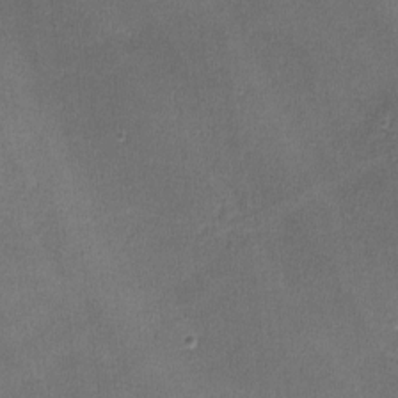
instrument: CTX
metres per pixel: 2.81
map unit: lHvf
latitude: -11.5021
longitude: -101.4049
